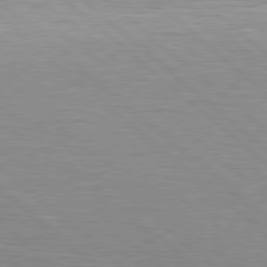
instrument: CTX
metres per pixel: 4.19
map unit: Hpe
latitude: 78.5924
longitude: -139.9906
